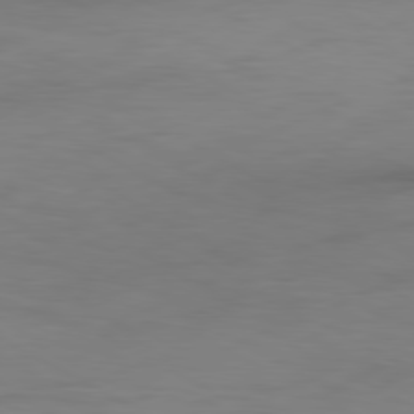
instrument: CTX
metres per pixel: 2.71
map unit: Hpe
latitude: -81.0676
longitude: 17.9556
